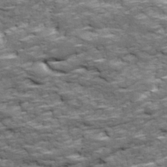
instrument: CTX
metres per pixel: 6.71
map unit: Ave
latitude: 18.1577
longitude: -135.6694
